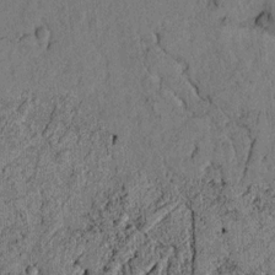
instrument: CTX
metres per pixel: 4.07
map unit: lAvf
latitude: 4.3845
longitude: 158.0661
